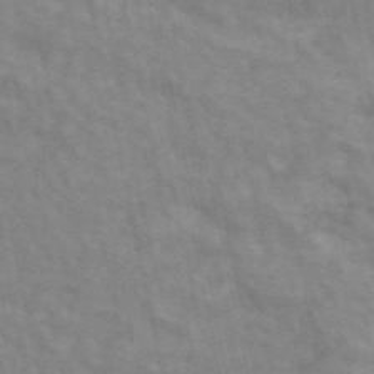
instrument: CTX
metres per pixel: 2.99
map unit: ANa
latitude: 46.3657
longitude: 25.5021
